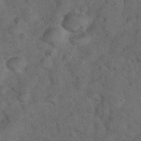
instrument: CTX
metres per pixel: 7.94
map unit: eHh
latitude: 37.6505
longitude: -67.0269
